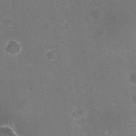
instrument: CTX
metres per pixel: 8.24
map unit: HNhu
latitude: -2.5384
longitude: -3.5182
